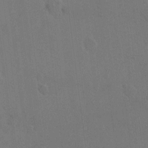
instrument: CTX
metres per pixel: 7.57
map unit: Hto
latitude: 6.7624
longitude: -62.8758
